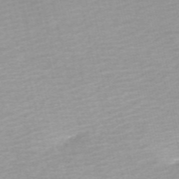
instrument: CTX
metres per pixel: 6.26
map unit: HNb
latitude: -55.0864
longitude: -37.5938
